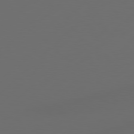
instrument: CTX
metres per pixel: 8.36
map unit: Hpe
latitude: 78.4601
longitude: 172.5574
